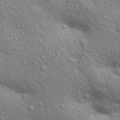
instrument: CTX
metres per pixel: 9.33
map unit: Aa
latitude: 30.5546
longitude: -147.5560
